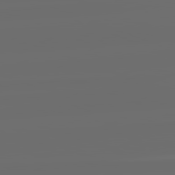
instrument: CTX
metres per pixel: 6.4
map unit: lApd
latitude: 82.3278
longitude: -165.2159
